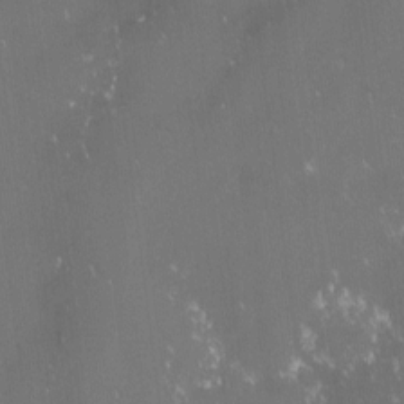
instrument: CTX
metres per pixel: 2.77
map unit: lHvf
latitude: -13.4266
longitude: -103.9150
